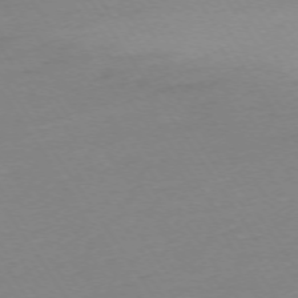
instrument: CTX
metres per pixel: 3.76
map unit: Ap
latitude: -74.1984
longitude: -81.4426
